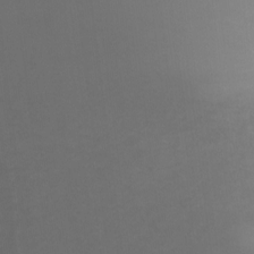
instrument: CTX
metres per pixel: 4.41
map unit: Nhu
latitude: -9.2565
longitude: -78.0633
